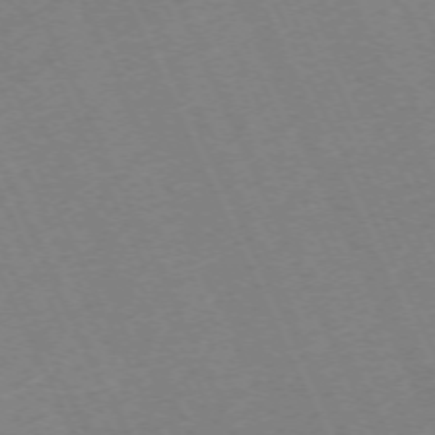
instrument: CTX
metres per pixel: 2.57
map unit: Hpe
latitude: -71.1053
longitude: 12.6519
